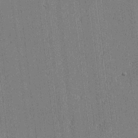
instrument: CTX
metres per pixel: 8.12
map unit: Htu
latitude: -6.4440
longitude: 176.3684
